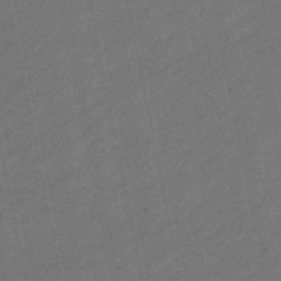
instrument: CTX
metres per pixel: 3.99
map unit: eHb
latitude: -46.5384
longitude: 85.6155
